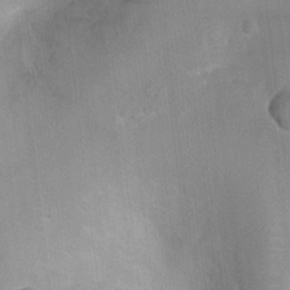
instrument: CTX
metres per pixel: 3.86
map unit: Ht
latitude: -3.7666
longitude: -17.0647
